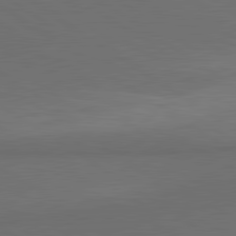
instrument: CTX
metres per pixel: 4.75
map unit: lApd
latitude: 80.8569
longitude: 161.4266
